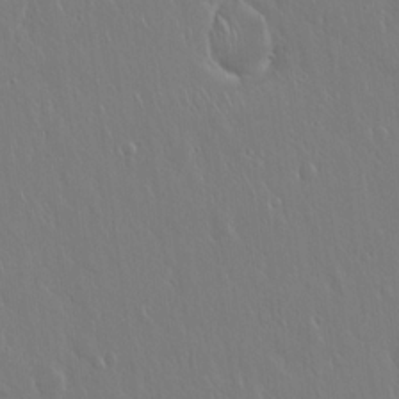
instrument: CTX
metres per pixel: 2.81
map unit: Hto
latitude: 18.1011
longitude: -57.6315
